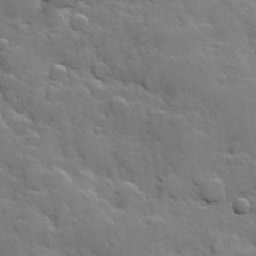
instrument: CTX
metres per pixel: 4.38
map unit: Hve
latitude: 24.6112
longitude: 148.7652
